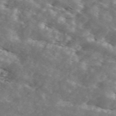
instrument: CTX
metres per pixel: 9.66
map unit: ANa
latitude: 43.8772
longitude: 47.3698
